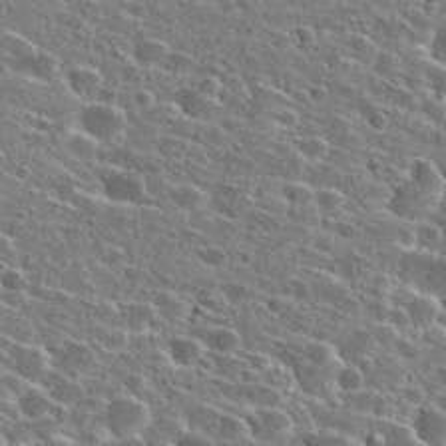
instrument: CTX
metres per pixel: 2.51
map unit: Hto
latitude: 26.5924
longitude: -47.0459
